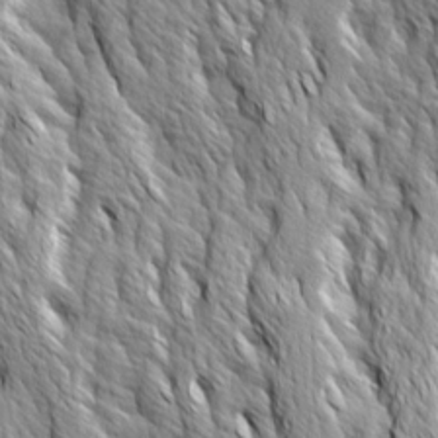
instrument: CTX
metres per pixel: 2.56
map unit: Ave
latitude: 14.4223
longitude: -133.4993
